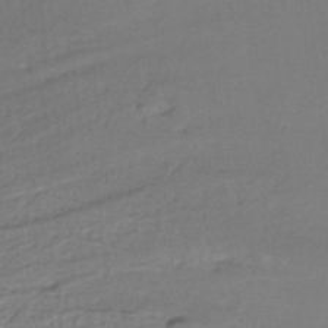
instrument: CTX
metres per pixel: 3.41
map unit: lHb
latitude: -37.4076
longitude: 59.1620
